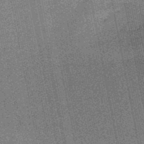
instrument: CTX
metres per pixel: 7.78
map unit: HNb
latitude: -50.5952
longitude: -42.2523
